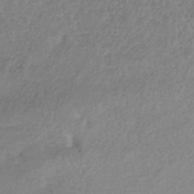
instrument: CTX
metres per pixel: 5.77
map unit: lHb
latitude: -40.9730
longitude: 73.8044
